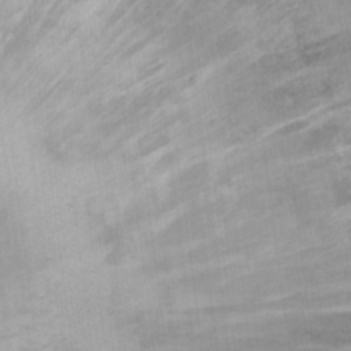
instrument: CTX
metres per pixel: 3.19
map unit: Hto
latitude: 11.2726
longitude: -57.7260
